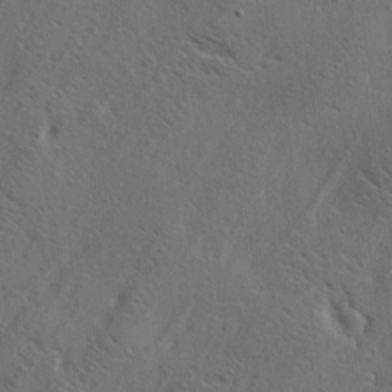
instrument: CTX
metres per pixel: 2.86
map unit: lAa
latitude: 19.6694
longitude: -139.5371
